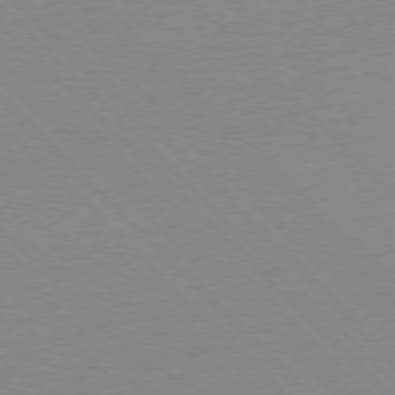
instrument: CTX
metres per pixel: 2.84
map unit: Ap
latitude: -76.6330
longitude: -85.1781
